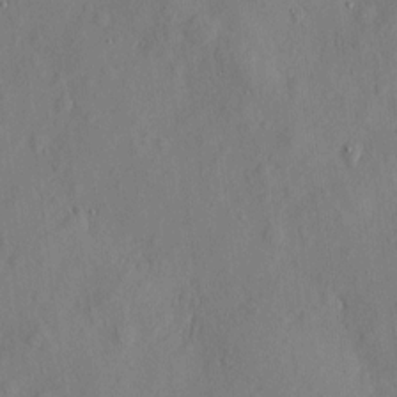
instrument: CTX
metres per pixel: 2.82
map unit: eHh
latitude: 4.6301
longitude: -73.3293
